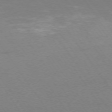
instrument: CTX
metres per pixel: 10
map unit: Ap
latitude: -74.6141
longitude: -73.9151
